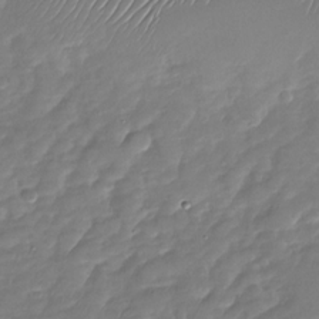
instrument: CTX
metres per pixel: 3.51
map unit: Nhu
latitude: -27.5966
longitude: -62.0633
